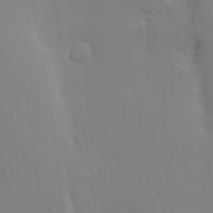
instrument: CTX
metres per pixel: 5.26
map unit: lAvf
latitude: 28.8569
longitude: -109.6316
